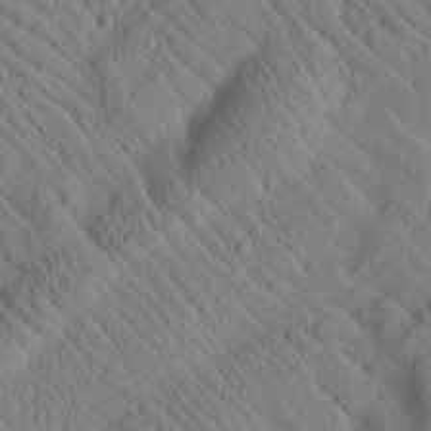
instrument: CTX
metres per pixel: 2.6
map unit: Htu
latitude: 1.1214
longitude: 176.2362
